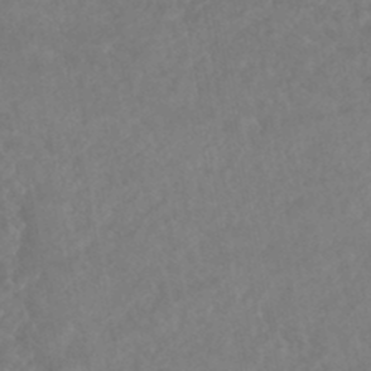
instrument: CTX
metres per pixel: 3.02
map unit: HNhu
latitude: -45.8233
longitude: 96.7274
